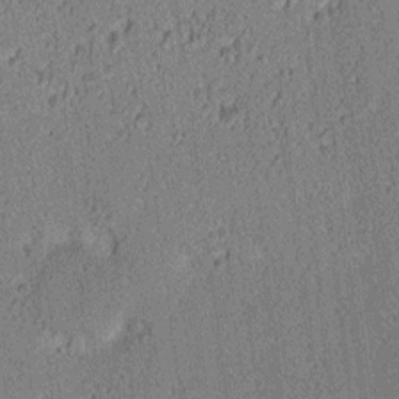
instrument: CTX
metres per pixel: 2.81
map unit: lAa
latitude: 12.8758
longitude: -107.6505
